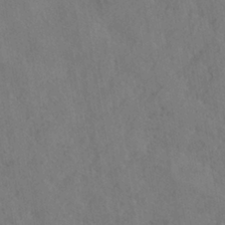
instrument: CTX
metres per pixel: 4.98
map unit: HNhu
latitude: -39.5777
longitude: 107.0676
